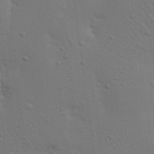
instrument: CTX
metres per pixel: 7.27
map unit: Nhu
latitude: 22.8002
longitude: -73.0270
